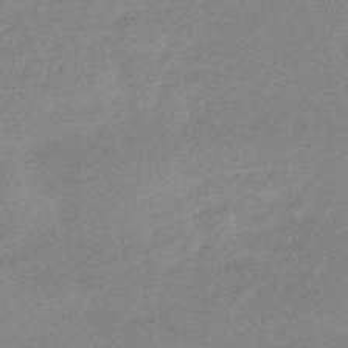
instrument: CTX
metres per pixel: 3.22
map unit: lHb
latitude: -48.2929
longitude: 81.4077
